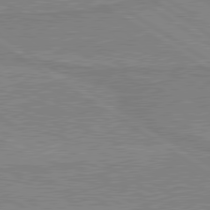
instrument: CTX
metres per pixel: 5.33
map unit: lApd
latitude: 80.1578
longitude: 170.1984
